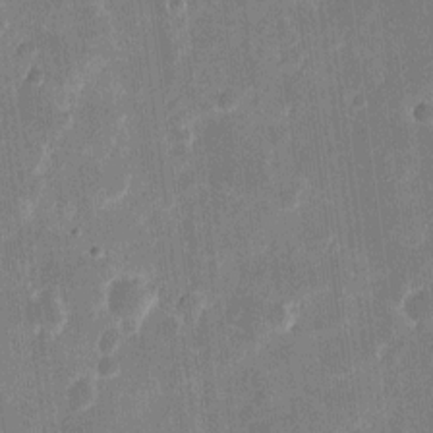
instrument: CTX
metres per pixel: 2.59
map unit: eHh
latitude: 10.5357
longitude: -70.2144
